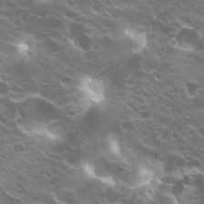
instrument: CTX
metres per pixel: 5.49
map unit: Hto
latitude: 20.4601
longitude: -35.1592
